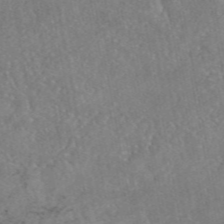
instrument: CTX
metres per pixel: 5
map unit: eAb
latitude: 47.1592
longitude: 127.6344
